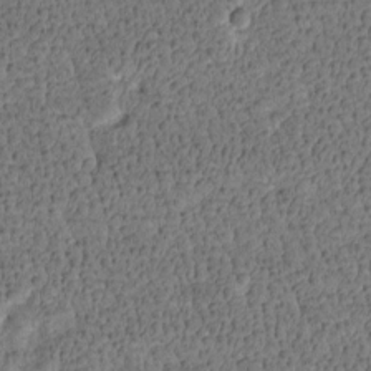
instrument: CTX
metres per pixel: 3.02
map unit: Htu
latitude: -3.9178
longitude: 176.2739
